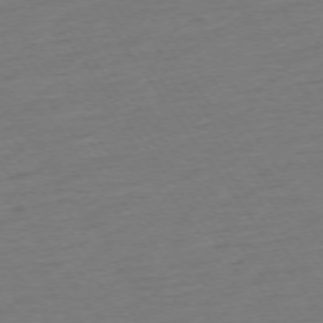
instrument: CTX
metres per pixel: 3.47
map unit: Ap
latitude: -74.1417
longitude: -83.7449
